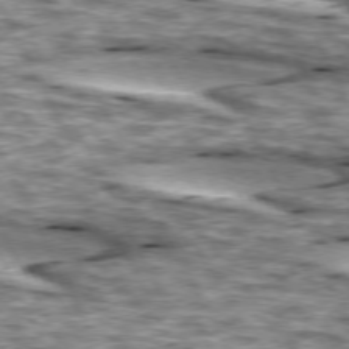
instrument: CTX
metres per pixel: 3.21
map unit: lApd
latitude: 74.0255
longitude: -54.9136
